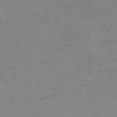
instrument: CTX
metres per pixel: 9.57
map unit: Ap
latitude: -75.0298
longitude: -72.4412
